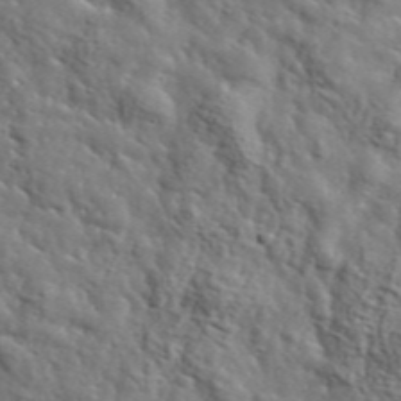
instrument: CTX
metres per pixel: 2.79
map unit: lHvf
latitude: 36.5924
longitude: -86.8002
